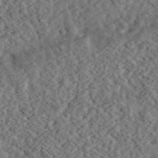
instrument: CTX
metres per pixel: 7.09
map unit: eHh
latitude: 37.0837
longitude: -79.0081
